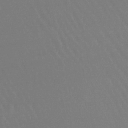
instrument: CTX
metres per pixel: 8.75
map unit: lHb
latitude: -44.9920
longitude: 68.1605
